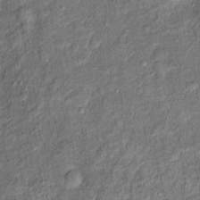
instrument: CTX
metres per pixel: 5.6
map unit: Ht
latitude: 11.6694
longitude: -39.8772
